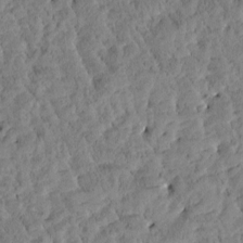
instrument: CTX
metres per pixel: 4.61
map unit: Htu
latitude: -2.9919
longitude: 176.1795
